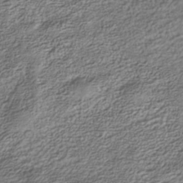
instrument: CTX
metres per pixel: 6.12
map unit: Nhe
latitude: -40.4818
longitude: -100.7813
